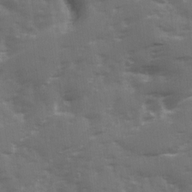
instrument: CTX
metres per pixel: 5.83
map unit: Ave
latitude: 12.4601
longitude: -102.7813
